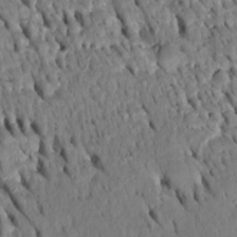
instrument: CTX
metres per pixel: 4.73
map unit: Htu
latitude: -4.7652
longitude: 153.0486
